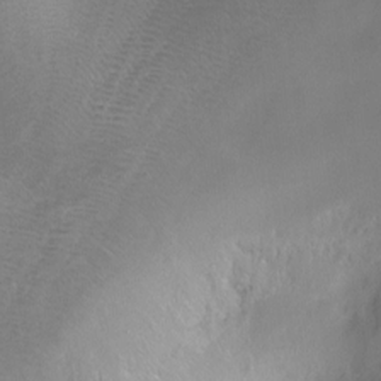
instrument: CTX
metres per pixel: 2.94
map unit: Ht
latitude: -7.8044
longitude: -36.2712
